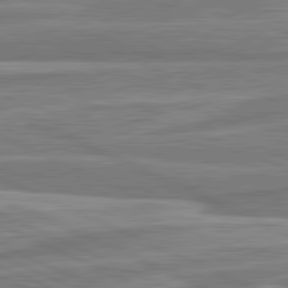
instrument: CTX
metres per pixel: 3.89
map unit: lApd
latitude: 81.6694
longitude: -174.6491
